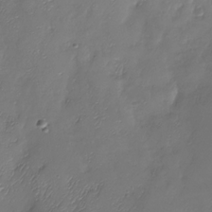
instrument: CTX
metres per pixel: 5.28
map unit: Nhu
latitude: -27.8044
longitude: -59.5560
